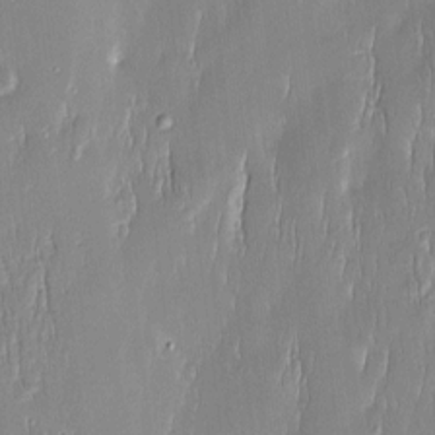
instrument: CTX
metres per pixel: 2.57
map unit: Htu
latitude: -5.6533
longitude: 174.1983
